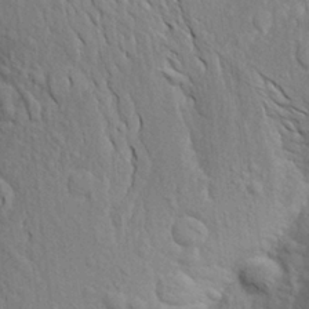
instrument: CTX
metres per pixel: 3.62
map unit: Aa
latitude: 18.5734
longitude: -149.5182
